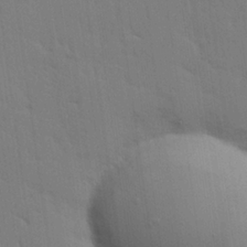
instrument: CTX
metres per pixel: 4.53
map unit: Hve
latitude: 25.7827
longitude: -91.2915
